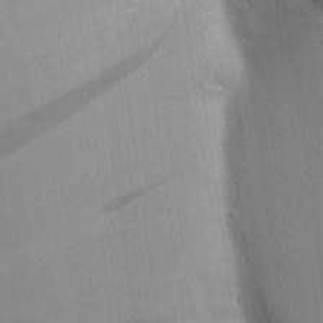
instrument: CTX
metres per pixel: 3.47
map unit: Aa
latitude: 16.3845
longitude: -148.7057
